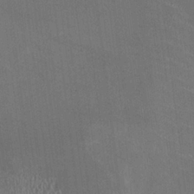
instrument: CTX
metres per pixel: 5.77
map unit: HNhu
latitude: -0.0094
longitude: -2.0822
